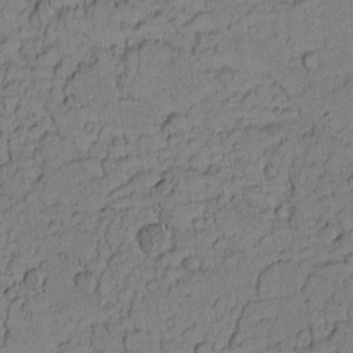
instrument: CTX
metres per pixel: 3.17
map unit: Nhu
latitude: -5.4265
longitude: -151.4615
